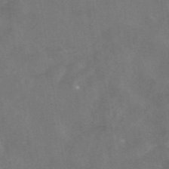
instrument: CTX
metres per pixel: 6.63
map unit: eAb
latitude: 46.6869
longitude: 126.8030
